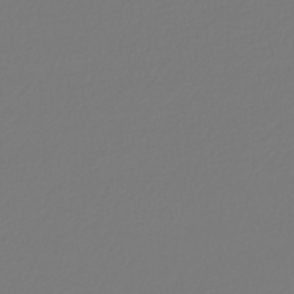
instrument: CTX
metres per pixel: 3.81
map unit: lHb
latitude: -42.5195
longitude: 60.6518
